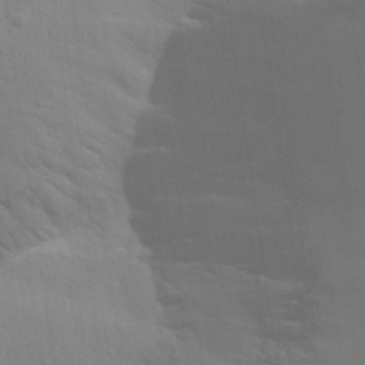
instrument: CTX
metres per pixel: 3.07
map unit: Aa
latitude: 28.4790
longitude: -144.3467
